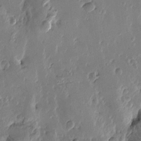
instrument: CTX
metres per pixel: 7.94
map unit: Htu
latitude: -1.5966
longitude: -177.3859
